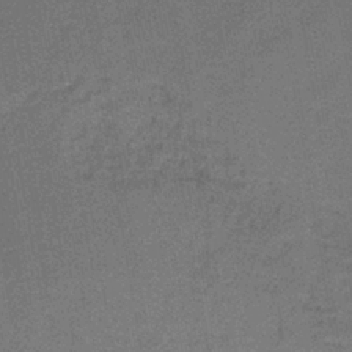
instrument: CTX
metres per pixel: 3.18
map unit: HNb
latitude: -37.4076
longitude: 51.8422
